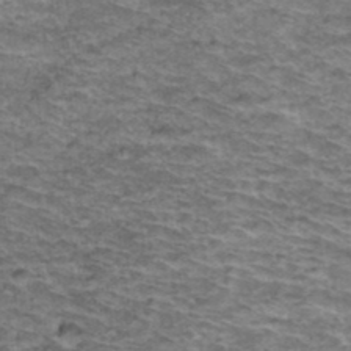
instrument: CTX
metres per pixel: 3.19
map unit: Hto
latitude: 38.3467
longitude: -43.3104
